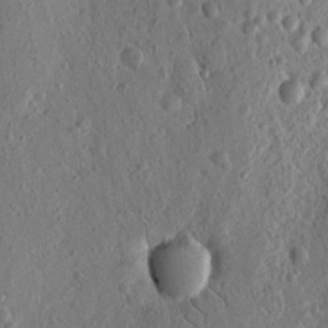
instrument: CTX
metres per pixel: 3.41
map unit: Nhu
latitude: 15.3860
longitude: -77.4804
